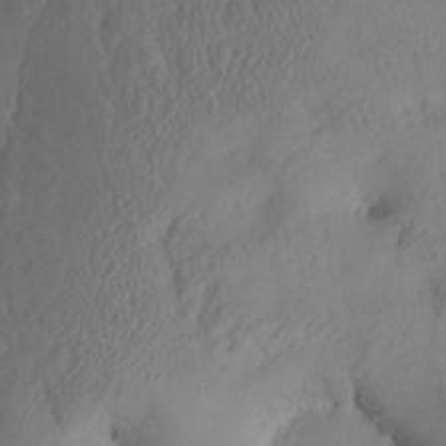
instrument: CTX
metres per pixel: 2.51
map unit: Aa
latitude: 13.3293
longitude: -141.1214
